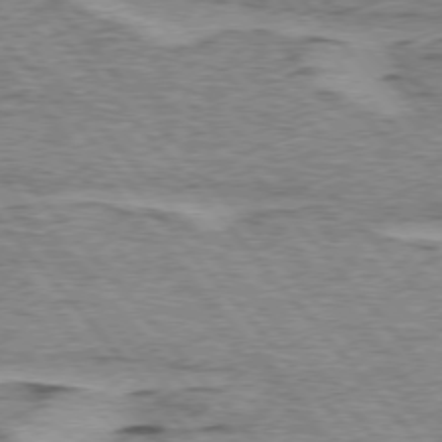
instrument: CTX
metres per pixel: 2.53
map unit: lApd
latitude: 75.3860
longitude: -77.3859
